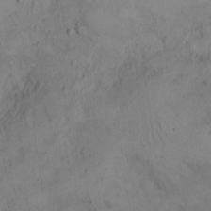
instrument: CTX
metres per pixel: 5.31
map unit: eHh
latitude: 21.1403
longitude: -61.3104
